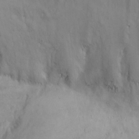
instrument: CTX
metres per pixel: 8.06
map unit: eHh
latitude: 11.5938
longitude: -61.5560
